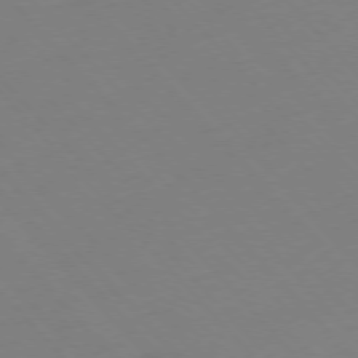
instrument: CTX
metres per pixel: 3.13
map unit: Hpe
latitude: -76.5385
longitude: -19.3103
